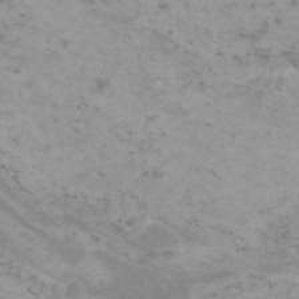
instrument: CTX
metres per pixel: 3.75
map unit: HNhu
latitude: 1.2348
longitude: 2.6329
